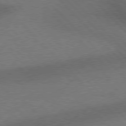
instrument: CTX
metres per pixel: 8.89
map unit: Hpe
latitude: 77.4615
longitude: -152.3467
